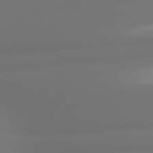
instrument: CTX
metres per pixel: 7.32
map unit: lApd
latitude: 80.8947
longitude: -164.5546
